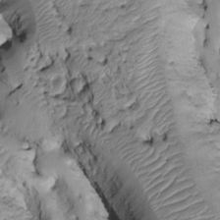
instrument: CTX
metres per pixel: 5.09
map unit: Htu
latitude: -6.4062
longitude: 154.2361
